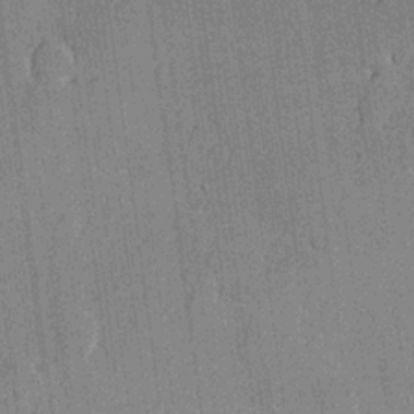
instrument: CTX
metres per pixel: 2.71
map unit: lHvf
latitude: 21.2726
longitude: 146.1417
